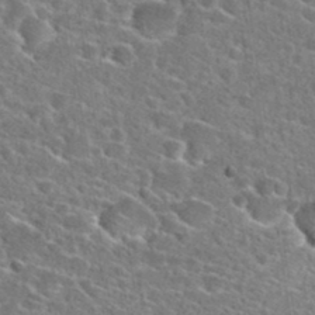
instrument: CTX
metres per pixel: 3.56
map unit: Hto
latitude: 24.6868
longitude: -47.2915
